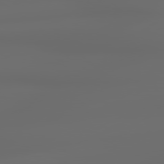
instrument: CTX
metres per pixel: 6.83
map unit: lApd
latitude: 79.2537
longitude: -139.1214
